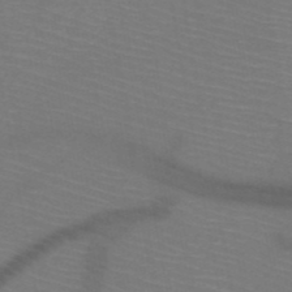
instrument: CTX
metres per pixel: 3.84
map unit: HNb
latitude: -50.1795
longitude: -44.6301
